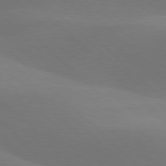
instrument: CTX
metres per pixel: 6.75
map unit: lApd
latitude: 77.5749
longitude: -51.3481
